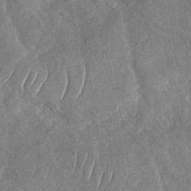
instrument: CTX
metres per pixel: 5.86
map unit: Nhu
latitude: -29.7478
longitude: -58.6491
